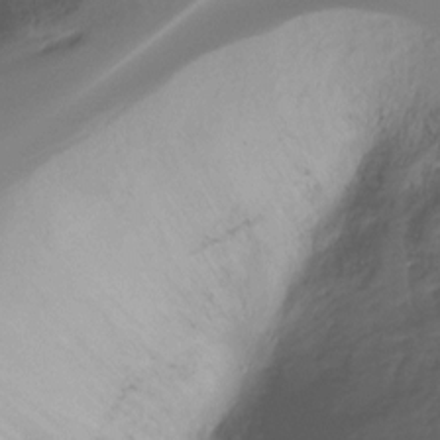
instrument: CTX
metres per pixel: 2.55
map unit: Ht
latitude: -16.1228
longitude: -43.8017
